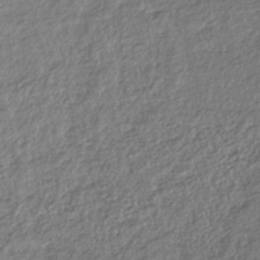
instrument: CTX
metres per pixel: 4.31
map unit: lHb
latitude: -41.2565
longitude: 69.8422
